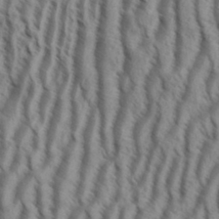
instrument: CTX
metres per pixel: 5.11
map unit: eHh
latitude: 34.5734
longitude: -138.6679
